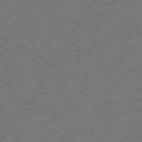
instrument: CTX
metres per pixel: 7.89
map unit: Ap
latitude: -76.0283
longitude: -80.5924
